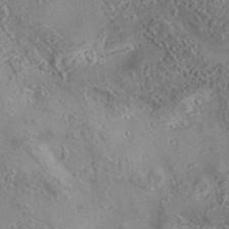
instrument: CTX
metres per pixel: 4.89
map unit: eAb
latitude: 35.7827
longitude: 108.2739
